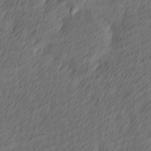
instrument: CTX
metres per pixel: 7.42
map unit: Ave
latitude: 13.6883
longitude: -106.4034
